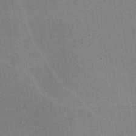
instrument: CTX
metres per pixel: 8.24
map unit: lHvf
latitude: -11.3321
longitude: -102.0444
